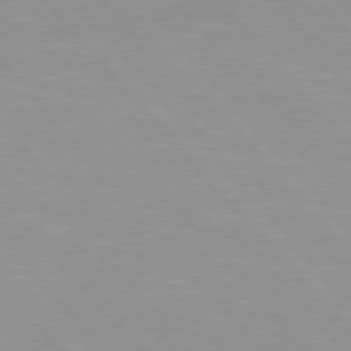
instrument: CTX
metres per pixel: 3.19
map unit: Hpe
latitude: 76.2900
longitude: -155.0269
